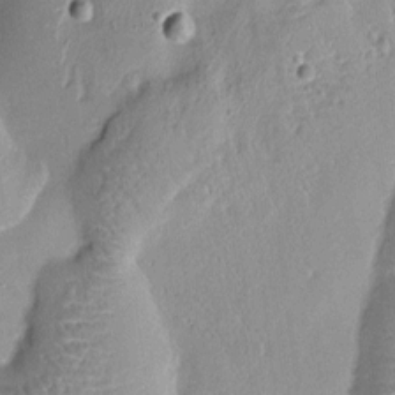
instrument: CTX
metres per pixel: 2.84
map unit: Htu
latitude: -0.7086
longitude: 175.6721
